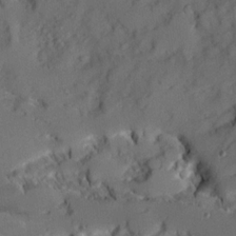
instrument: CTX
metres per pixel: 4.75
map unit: Ave
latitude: 18.8002
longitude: -129.0269
